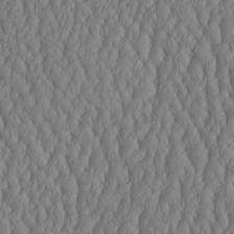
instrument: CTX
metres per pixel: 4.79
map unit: HNhu
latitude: -2.8030
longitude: 13.3888
